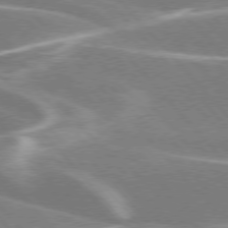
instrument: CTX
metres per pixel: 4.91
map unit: lApd
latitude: 76.1955
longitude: -63.8017
